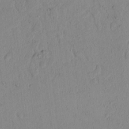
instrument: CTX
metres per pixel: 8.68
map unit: lAvf
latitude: 6.9703
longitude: 168.3873
